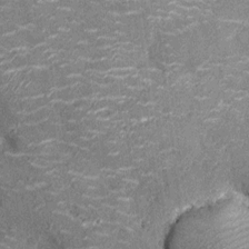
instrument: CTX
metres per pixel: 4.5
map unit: Nhu
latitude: -14.3684
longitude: -23.5560
